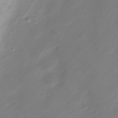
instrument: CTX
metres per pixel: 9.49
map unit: Nve
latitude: -20.4251
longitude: 106.9353
